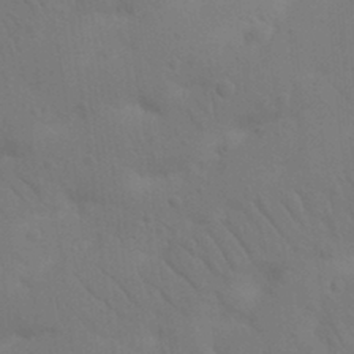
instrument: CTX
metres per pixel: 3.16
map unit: Nhu
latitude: 22.2522
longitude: -73.8395
